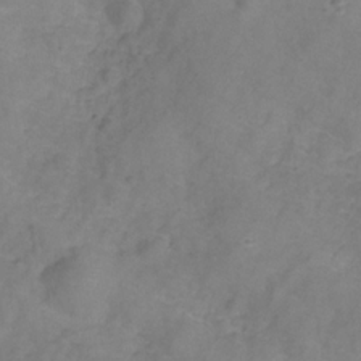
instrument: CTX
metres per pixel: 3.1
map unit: Hve
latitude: -31.1809
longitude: 95.4265
